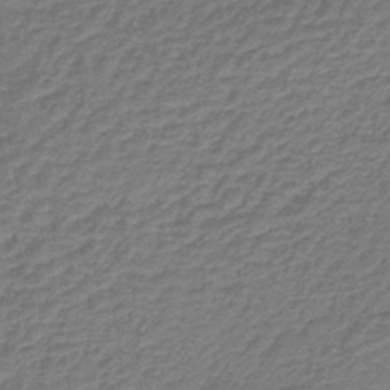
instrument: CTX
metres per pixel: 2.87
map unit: lHb
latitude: -38.1984
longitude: 56.9164
